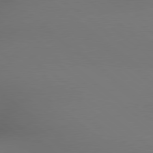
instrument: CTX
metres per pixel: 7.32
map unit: lApd
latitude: 79.0270
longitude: 175.2375
